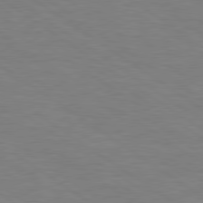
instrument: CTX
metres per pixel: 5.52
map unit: Hpe
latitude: 79.1970
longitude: -125.4615
